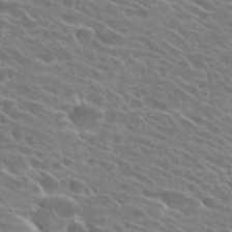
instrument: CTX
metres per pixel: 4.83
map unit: Hto
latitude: 24.7057
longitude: -41.2348
